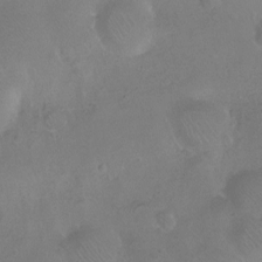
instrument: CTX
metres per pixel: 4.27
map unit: Ht
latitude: -11.4266
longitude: -43.9717
